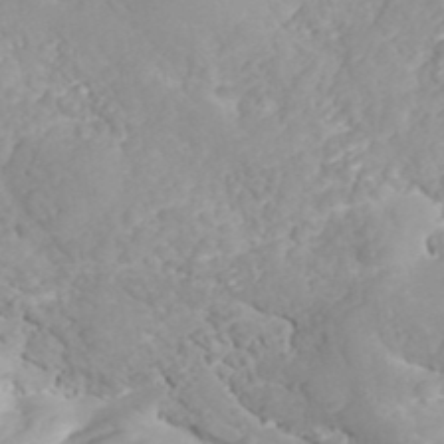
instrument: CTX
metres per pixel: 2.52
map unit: ANa
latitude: 40.7813
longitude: 54.3117
